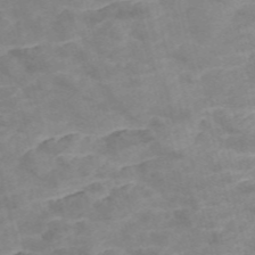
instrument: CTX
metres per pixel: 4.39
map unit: Nve
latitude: -56.7841
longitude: 51.0675
